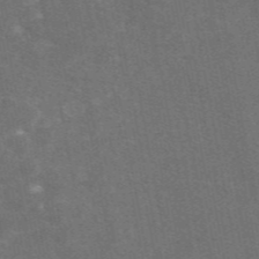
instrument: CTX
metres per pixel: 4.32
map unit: eAb
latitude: 47.9339
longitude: 116.8407
